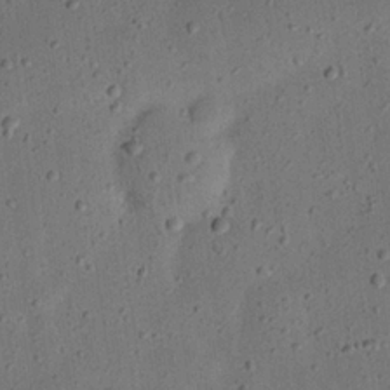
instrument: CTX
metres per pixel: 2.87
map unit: eHh
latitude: 24.2333
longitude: -69.3104
